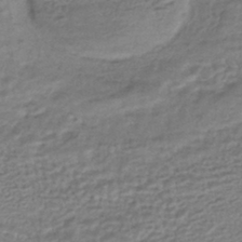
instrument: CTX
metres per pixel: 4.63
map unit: HNhu
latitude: -43.7855
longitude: 105.3320
